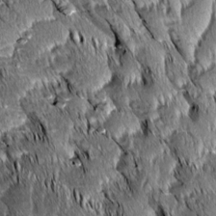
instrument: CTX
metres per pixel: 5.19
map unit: Aa
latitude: 8.6869
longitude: -132.0822
